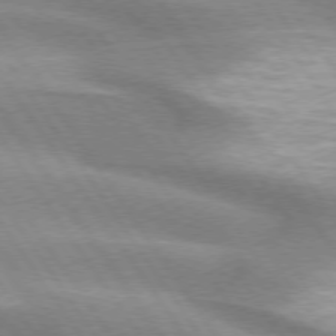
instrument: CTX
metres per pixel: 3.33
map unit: lApd
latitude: 75.0270
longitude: -63.4427
